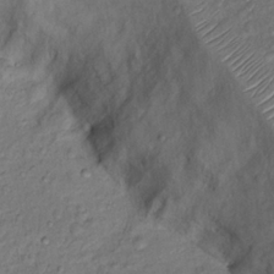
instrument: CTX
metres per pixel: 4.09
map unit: Nhu
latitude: 13.0270
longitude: -28.9136
